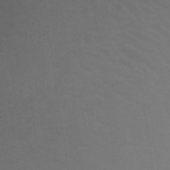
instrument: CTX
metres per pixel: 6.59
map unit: ANa
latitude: 39.1970
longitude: 22.8597
